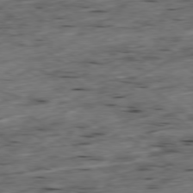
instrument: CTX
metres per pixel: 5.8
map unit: Ap
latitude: -79.4265
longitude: -90.0822
